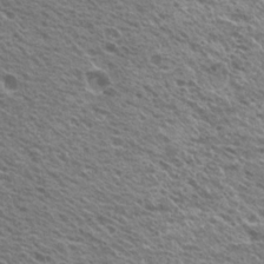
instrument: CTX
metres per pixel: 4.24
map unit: Hto
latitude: 21.3104
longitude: -31.3671
